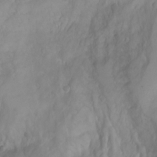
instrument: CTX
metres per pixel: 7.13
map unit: Aa
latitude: -3.6910
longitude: -71.6505
